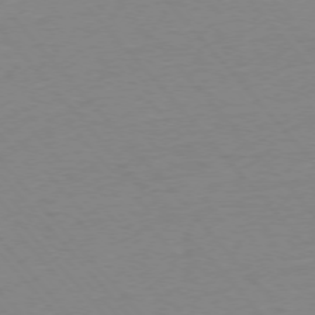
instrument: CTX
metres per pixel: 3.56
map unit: Ap
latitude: -76.2362
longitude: -93.4048
